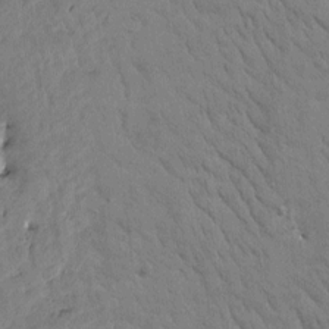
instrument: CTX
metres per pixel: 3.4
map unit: Htu
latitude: -0.5196
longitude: 175.0108
